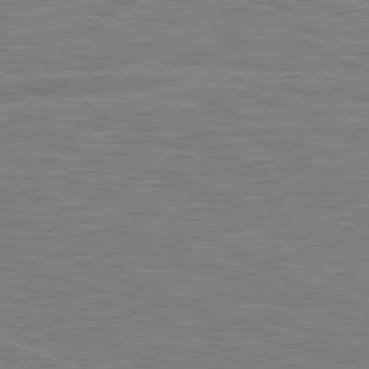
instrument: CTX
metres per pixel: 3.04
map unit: lApd
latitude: 81.4426
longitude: -171.7261
